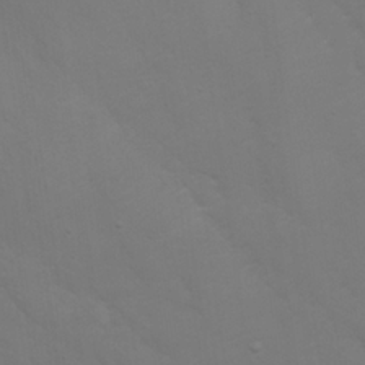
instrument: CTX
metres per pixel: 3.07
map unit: Nhu
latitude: 23.3293
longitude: -65.4237
